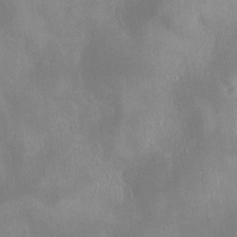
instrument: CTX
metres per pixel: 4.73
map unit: HNhu
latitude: 11.2348
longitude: 8.6140
